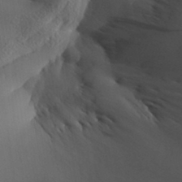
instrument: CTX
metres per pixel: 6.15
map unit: Aa
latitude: 32.2900
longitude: -141.2537
